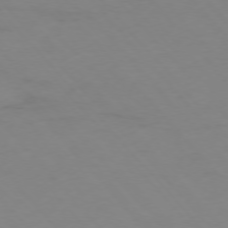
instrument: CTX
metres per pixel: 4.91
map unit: Hpe
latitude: -76.4251
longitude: -19.1025
